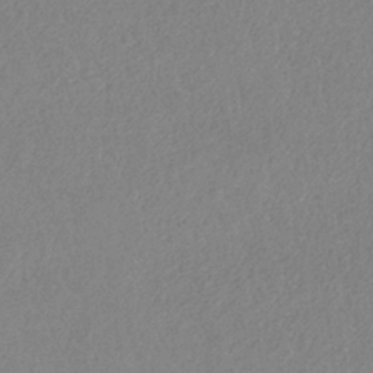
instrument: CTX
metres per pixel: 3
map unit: HNb
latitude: -33.1431
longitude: 55.3699
